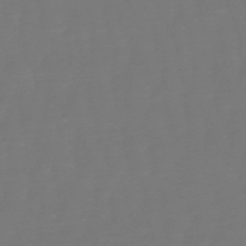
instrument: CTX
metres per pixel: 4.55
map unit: eHb
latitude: -50.3873
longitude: 77.8989
